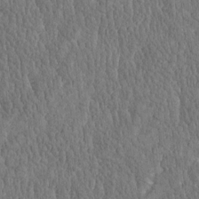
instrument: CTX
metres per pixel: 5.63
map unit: Htu
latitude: -3.9178
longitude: 175.8989
